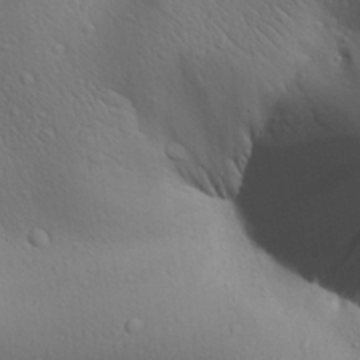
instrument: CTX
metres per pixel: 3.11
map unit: Aa
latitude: 27.0648
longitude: -138.3845
